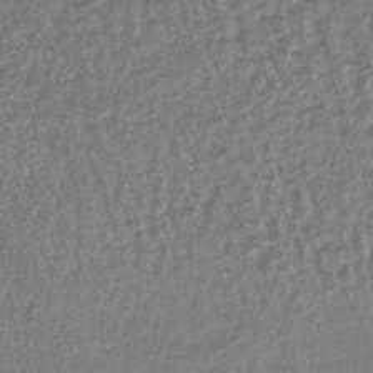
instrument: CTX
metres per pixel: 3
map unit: lHb
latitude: -40.7652
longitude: 71.4643
